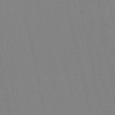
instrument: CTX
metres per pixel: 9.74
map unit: eHb
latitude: -50.3117
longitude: 77.0109
